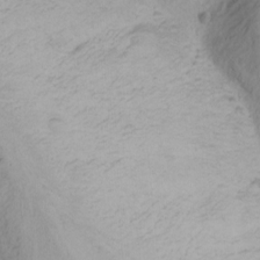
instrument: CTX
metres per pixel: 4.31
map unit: Nhu
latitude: -1.8045
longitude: -74.7057
